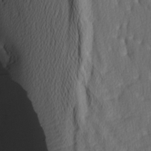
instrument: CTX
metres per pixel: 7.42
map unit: lAa
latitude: -7.1242
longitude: -126.3845
